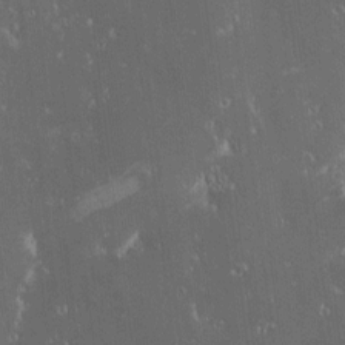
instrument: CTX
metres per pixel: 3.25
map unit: eHh
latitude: -1.7667
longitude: 19.8989
